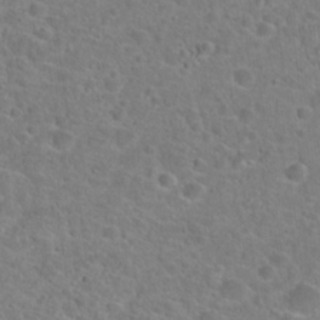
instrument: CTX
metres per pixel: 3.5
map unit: Hto
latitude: 23.3671
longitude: -45.7260
